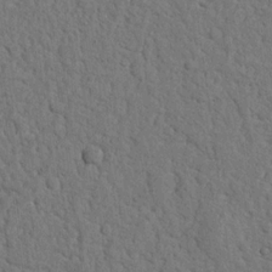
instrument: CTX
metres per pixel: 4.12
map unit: Nhu
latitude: 21.1026
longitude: -76.9513
